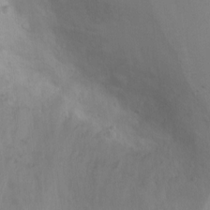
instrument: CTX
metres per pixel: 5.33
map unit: Ht
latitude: 5.8016
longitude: -28.8569
